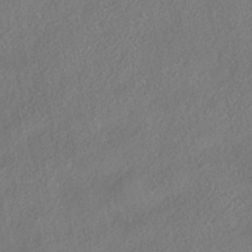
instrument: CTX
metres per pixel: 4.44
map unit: HNhu
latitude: -41.5210
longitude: 106.7652
